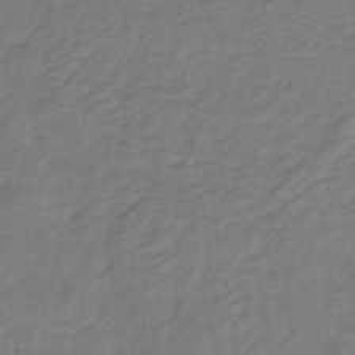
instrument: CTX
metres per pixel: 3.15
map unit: lHb
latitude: -39.0298
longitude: 71.8611
